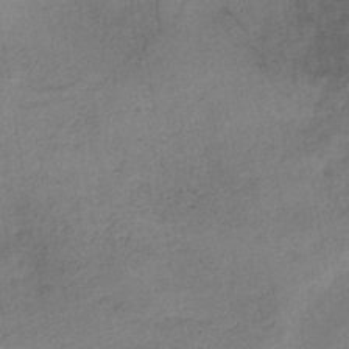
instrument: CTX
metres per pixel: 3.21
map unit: HNb
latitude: -32.6519
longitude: 62.2928
